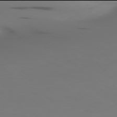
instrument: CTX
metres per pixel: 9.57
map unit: Ap
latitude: -78.0094
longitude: -65.5749
